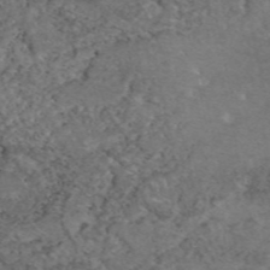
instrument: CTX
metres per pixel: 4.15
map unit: eAb
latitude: 47.0081
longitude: 113.9178
